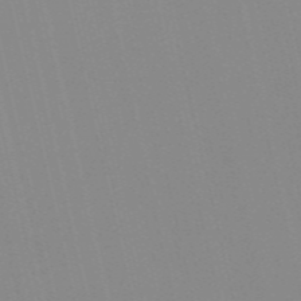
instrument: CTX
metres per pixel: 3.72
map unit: Nve
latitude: -57.3509
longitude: 60.8786
